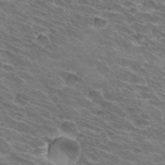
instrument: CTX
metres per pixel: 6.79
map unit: Hto
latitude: 32.3845
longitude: -43.0647
